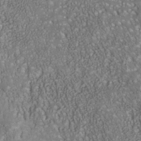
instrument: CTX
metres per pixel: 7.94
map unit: Nhu
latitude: -40.7652
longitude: -85.3293
